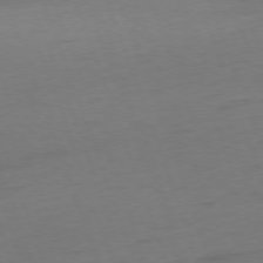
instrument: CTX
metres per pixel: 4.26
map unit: Ap
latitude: -76.2739
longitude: -73.0648
